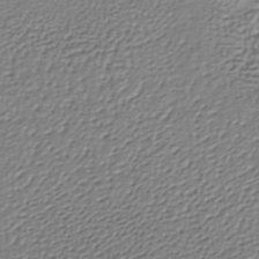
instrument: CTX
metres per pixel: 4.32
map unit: lHb
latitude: -34.8408
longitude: 60.5196
